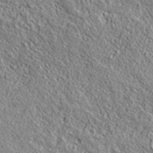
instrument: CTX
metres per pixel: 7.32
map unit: ANa
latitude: 42.8569
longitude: -89.0270
